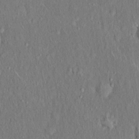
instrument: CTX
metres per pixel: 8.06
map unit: Hto
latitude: 18.4601
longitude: -60.9513
